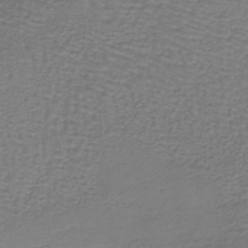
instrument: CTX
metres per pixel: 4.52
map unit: lHb
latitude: -38.9542
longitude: 60.8219
